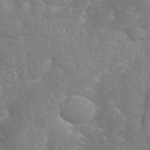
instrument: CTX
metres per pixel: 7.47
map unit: eHh
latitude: 35.4237
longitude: -65.6316
